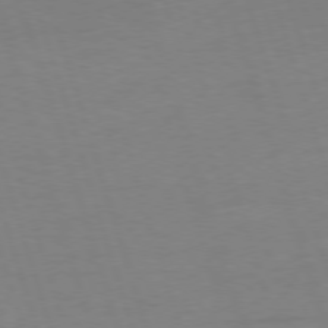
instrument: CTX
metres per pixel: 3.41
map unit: Ap
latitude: -76.1417
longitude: -73.3104
